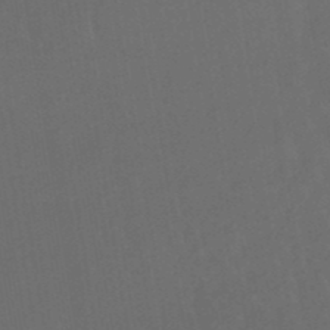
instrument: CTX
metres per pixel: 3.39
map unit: eHb
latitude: -47.9745
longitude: 85.3320
